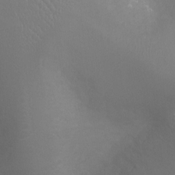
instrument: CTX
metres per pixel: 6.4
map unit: Ht
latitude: -3.5399
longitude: -18.1200
